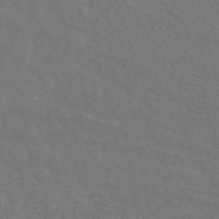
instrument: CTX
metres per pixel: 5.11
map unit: ANa
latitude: 43.7072
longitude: 29.8233
